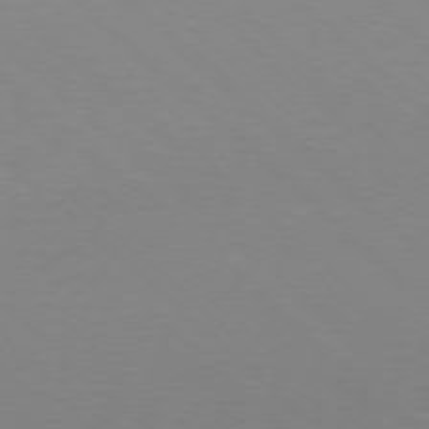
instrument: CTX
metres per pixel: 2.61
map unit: Ap
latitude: -78.2550
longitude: -91.1214
